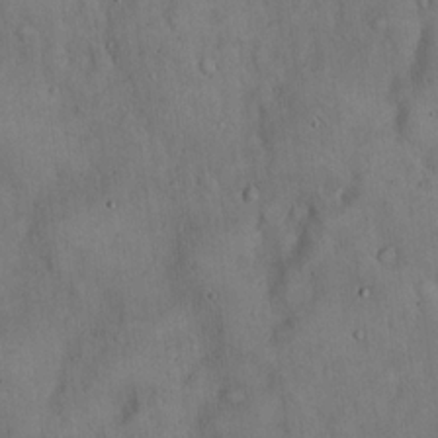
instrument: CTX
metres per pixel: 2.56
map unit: Hto
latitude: 15.2537
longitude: -60.3467
